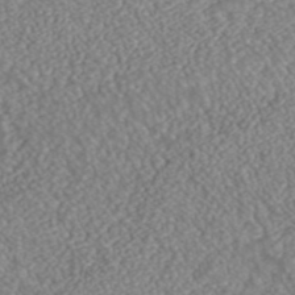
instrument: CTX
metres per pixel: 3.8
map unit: ANa
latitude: 43.6505
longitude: 28.5196
